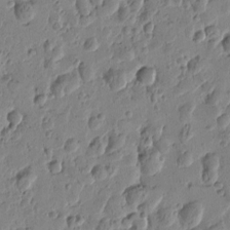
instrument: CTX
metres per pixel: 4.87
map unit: Htu
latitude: -0.9353
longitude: -177.4993
